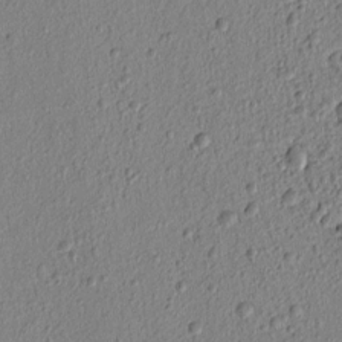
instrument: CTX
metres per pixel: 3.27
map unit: lAvf
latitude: 6.7624
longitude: 165.5777
